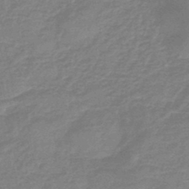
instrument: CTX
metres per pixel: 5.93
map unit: eHb
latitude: -45.0109
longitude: 82.1417
